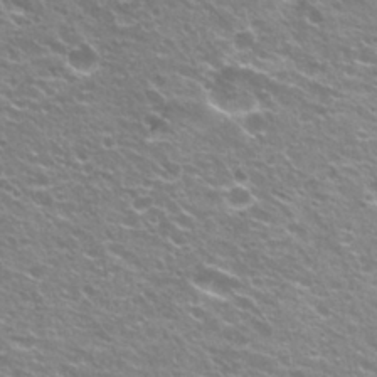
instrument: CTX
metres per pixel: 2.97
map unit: Hto
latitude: 23.0458
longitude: -32.3845
